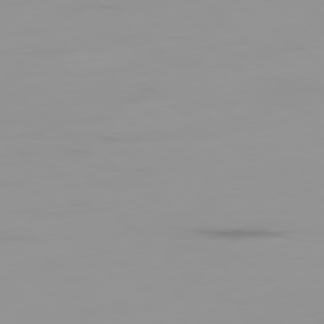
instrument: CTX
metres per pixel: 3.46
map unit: Ap
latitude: -79.5399
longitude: -71.1970
